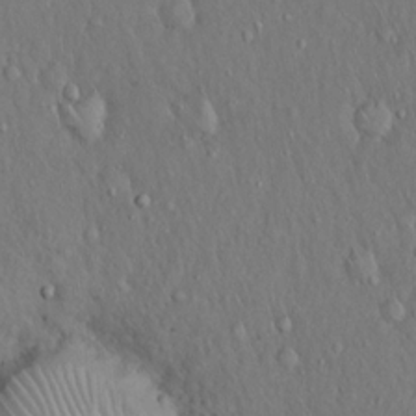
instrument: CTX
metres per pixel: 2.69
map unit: Hto
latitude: 15.8395
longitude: -60.1578
